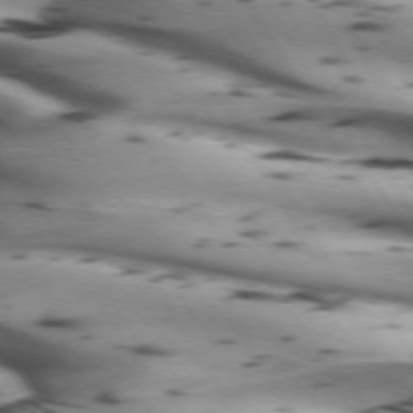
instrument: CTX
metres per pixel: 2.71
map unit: lApd
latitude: 72.0255
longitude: -52.4223
